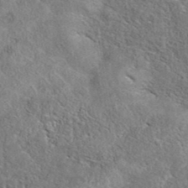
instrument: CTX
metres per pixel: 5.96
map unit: eAb
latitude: 37.8584
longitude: 112.5574
